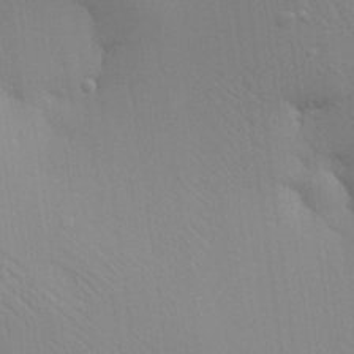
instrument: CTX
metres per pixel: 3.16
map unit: Aa
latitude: 20.5168
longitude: -148.1767
